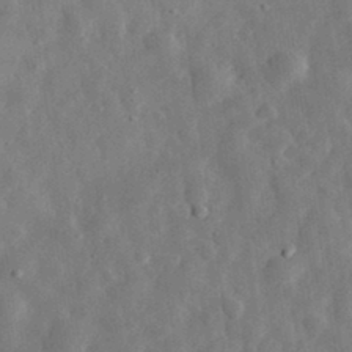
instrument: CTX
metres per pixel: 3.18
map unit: eHh
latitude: 32.3656
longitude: -75.5938
